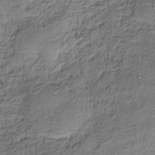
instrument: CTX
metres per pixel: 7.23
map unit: HNhu
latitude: -39.3132
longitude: 107.3132
